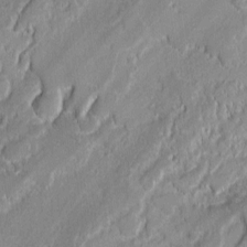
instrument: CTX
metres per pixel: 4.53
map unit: lAvf
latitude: -0.1984
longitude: -108.3278
